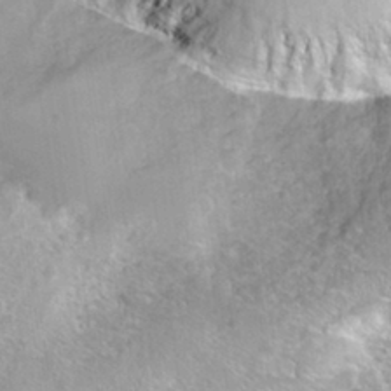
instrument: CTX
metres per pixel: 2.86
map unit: Hto
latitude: 29.5749
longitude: -45.7449
